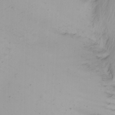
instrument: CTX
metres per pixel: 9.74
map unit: Htu
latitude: -8.1606
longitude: -64.3656
